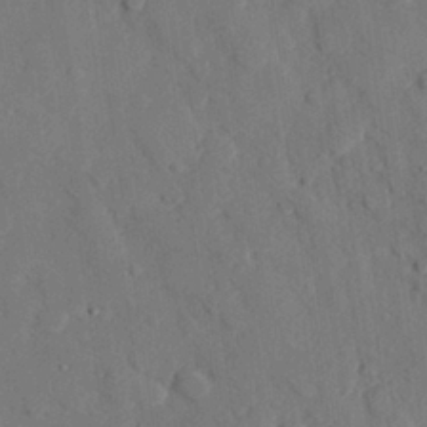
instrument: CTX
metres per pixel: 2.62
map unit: eHh
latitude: 27.6883
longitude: -80.4034
